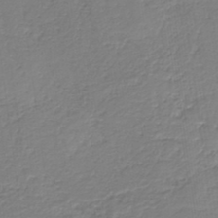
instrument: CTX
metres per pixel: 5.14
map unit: HNb
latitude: -37.8233
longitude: 55.8423
